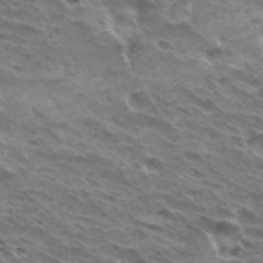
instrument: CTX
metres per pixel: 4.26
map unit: Hto
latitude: 32.3845
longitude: -40.6490
